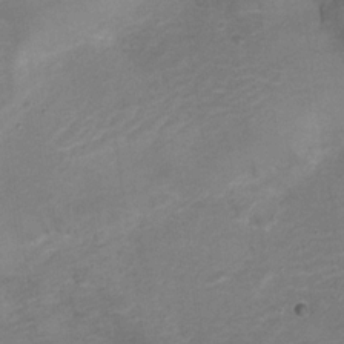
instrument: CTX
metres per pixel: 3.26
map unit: Hto
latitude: 6.4412
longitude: -34.8947
